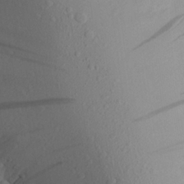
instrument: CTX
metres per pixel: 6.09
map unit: Aa
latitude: 22.0255
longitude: -145.4426
